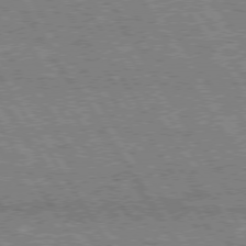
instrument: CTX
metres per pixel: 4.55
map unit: Hpe
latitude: 74.9136
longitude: -154.9136
